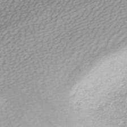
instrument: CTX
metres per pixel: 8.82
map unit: HNhu
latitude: -46.8975
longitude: 103.1998
